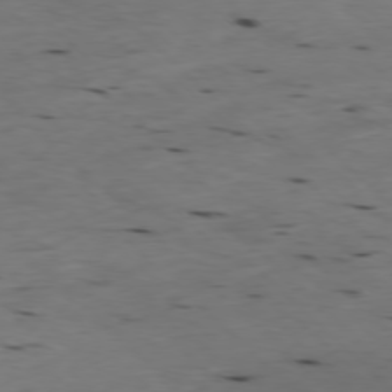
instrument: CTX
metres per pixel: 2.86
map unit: Ap
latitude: -77.4643
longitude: -89.3104
